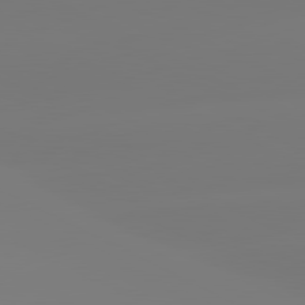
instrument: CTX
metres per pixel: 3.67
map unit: lApd
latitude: 81.1592
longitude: -156.4790
